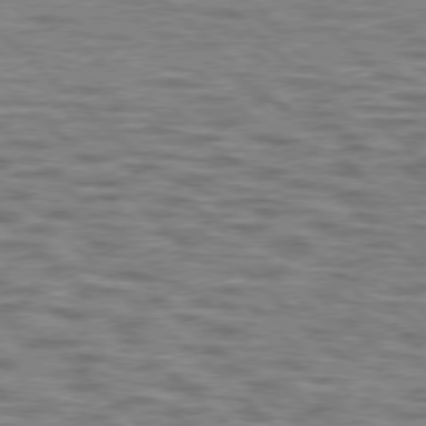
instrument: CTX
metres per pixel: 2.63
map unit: lApd
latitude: 77.2159
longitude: -71.3104
